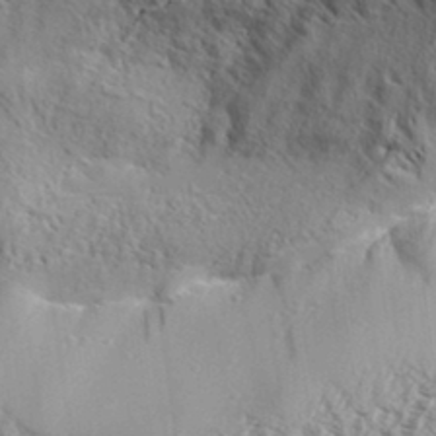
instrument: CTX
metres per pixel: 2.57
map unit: Aa
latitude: 33.4804
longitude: -138.2145
